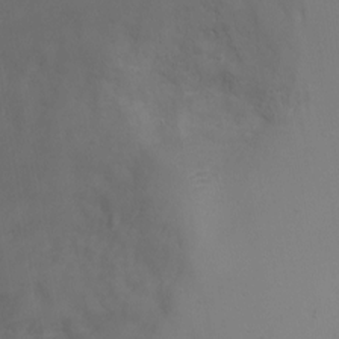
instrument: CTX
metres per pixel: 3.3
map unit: Ht
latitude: -10.1039
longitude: -28.0444
